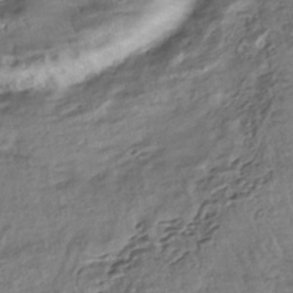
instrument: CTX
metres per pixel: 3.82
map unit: HNhu
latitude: -45.8800
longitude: 105.5021
